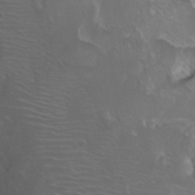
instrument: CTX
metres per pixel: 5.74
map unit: Htu
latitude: -1.1620
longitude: -74.8380
